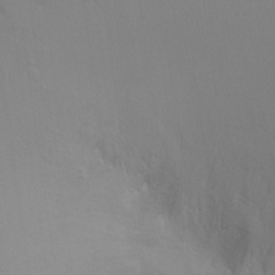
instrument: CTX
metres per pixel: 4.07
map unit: Ht
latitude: -8.7085
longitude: -37.0459
